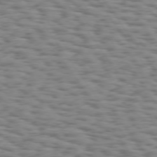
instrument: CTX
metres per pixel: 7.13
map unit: Hpe
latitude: 73.8395
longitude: -132.6868
